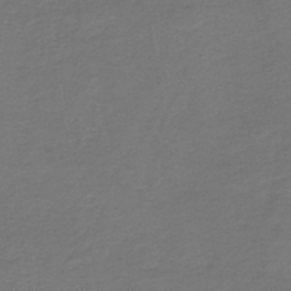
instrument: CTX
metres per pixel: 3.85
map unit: HNb
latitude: -43.3887
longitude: 52.1794
